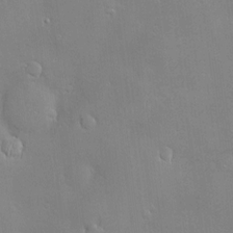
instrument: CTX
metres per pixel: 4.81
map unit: Hve
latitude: -10.9353
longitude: 174.1038
